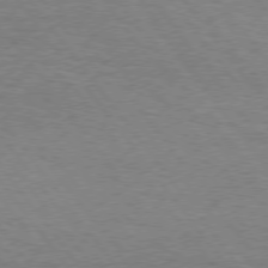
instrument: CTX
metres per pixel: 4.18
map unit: Hpe
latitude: 75.2726
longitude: -150.7624
